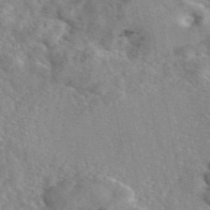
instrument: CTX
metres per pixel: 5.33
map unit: eAb
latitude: 46.1956
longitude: 111.6344
